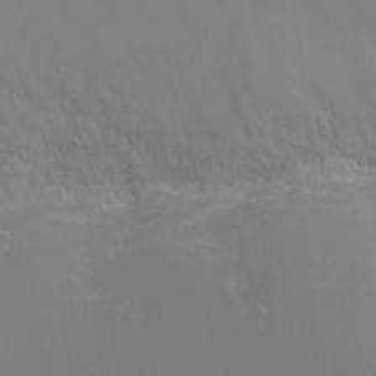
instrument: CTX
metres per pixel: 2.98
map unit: Ht
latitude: -6.5573
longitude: -27.0648
